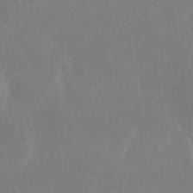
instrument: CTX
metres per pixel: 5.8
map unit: Nhu
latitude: 29.9150
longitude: -57.9150
